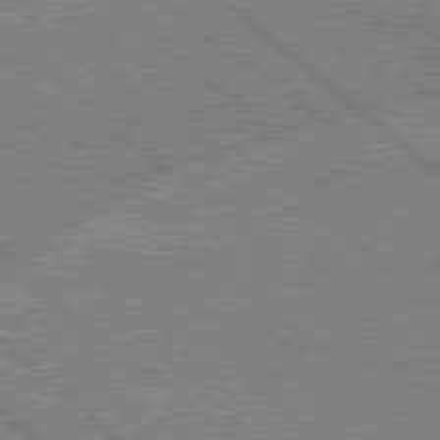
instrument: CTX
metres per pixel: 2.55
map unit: Hpe
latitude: 78.4601
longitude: -159.4615
